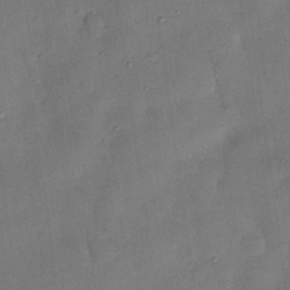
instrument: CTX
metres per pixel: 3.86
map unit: Nhu
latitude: 25.6693
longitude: -71.4993
